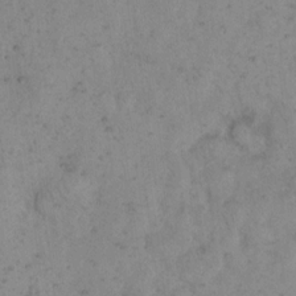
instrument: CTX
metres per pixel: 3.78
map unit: eHh
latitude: 16.2900
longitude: -63.9717
